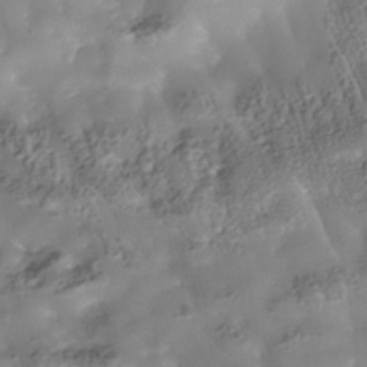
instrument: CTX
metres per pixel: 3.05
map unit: Nhe
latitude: -37.9556
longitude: -118.8380
